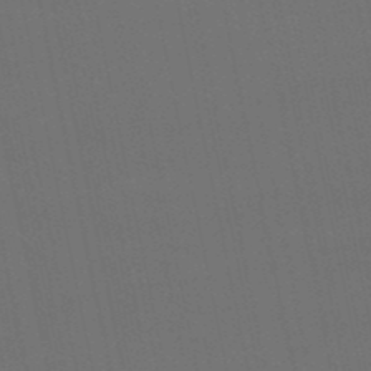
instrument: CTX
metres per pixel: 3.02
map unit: eHb
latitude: -50.3117
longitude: 76.0850
